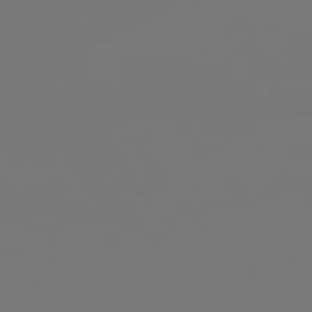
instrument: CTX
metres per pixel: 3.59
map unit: Hpe
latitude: 76.8191
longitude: -165.8583
